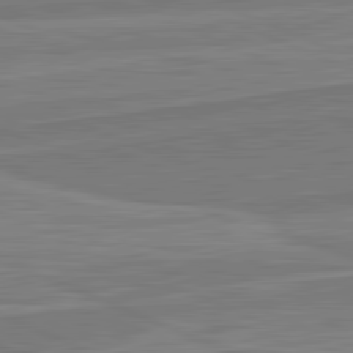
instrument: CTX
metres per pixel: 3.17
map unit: lApd
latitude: 82.1388
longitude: 142.3495
